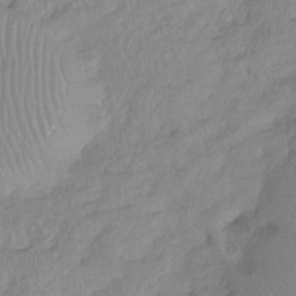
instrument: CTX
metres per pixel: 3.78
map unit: Hto
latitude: -8.0850
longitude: -39.7827
